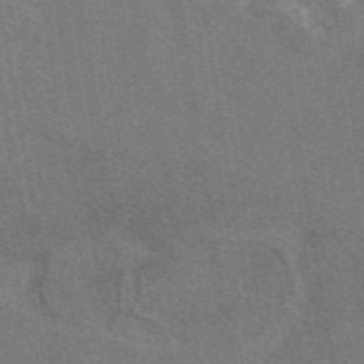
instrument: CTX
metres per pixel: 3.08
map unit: eAb
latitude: 48.3278
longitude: 114.9919
